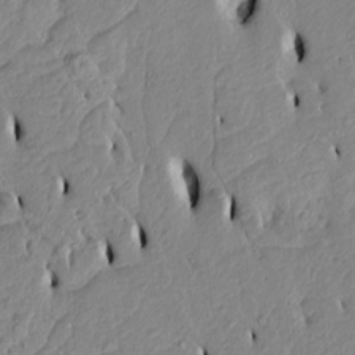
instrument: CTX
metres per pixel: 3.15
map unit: Htu
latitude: 3.1025
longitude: 151.4265
